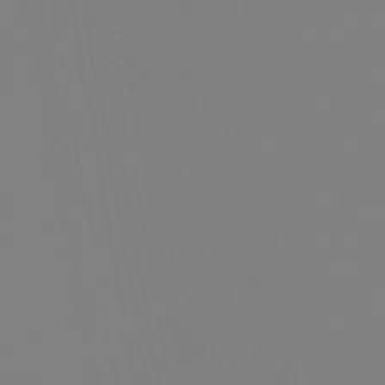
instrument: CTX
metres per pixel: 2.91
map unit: eHb
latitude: -50.1606
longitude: 74.4251
